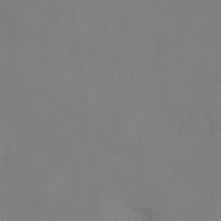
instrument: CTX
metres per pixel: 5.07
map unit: eHh
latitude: -23.5399
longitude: 15.1431
